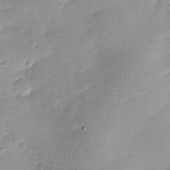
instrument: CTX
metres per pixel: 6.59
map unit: Nve
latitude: -8.7841
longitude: 174.3495
